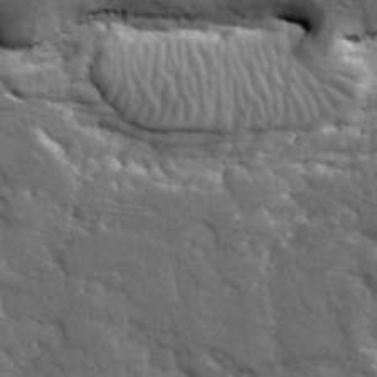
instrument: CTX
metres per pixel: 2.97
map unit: lHvf
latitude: 34.5168
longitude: -86.9514
